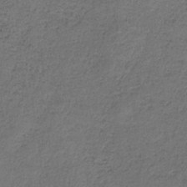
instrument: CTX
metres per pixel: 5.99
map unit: HNb
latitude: -35.4076
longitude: 59.2753
